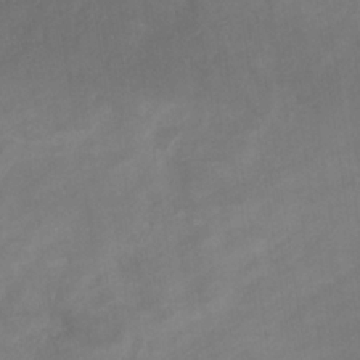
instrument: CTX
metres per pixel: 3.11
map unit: eHb
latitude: -33.5022
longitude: 72.6896
